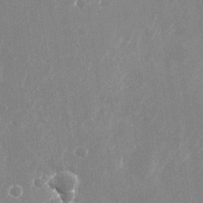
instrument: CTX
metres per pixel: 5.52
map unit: Nhu
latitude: -25.3321
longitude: -71.9528
